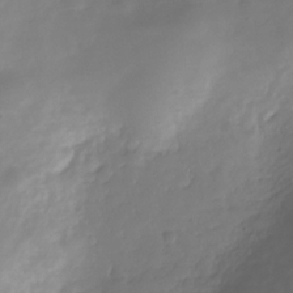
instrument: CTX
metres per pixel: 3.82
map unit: Hve
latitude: -30.8408
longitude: 92.1606
